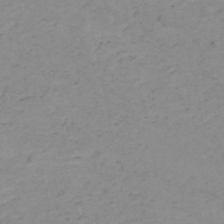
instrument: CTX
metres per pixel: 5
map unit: HNb
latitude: -51.5588
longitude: -51.8961
